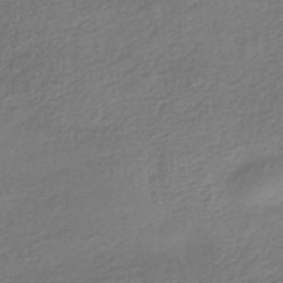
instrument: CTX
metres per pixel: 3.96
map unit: HNhu
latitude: -42.6896
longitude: 98.9730
